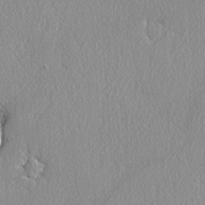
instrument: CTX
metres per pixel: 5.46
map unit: lAvf
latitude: -5.5588
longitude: -109.1970
